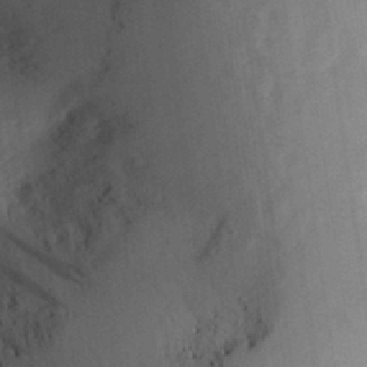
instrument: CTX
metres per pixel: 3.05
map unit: Aa
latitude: 29.0647
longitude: -146.0633
